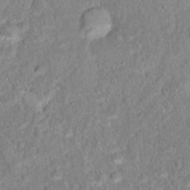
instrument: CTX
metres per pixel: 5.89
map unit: Hto
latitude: 16.3845
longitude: -41.6882
